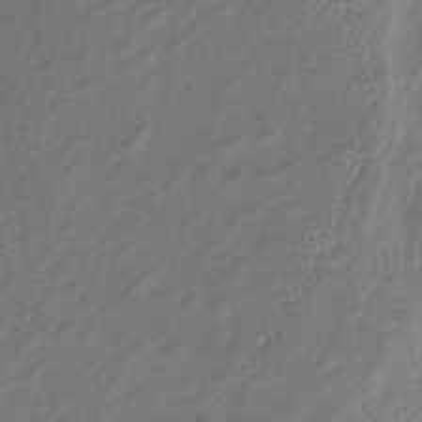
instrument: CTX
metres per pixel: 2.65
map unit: lHb
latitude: -40.7085
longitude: 73.1809
